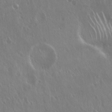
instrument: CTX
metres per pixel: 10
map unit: Hto
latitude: 18.1389
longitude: -57.4804
